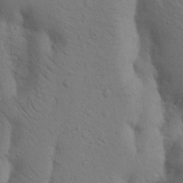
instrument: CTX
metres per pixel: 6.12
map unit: Nhu
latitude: 18.2144
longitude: -75.9150
